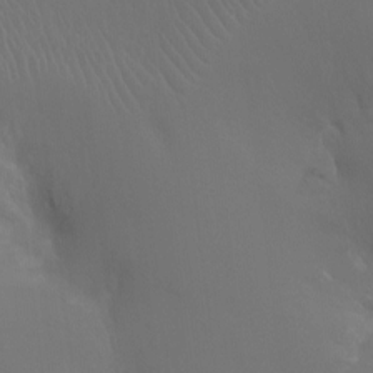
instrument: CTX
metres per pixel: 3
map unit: Ht
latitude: -12.1795
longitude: -44.6112
